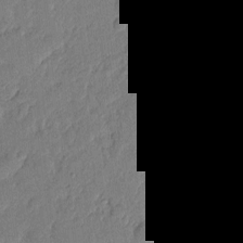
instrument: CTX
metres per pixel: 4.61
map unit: eHh
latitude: 5.1025
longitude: -72.1767
